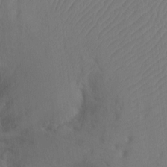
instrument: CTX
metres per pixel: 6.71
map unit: Htu
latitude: -7.5210
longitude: -34.2522
